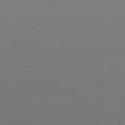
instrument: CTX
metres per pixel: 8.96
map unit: Ap
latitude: -79.8233
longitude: -56.3089
